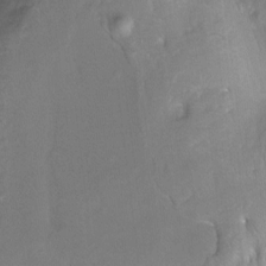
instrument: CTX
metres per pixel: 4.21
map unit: Hto
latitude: -7.2754
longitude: -44.5923
